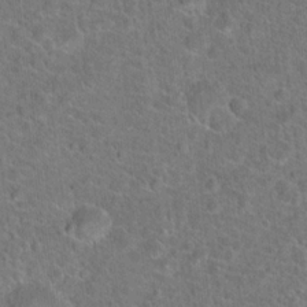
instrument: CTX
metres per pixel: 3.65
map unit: Hto
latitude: 19.1403
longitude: -43.8394
